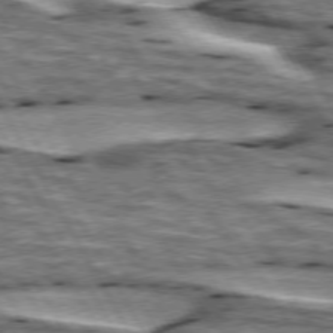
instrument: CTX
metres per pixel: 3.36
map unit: lApd
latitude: 74.3467
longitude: -55.8016
